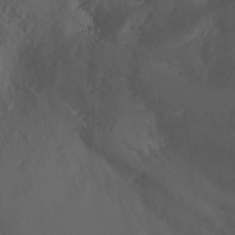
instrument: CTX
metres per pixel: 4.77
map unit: Ht
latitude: -2.6896
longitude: -28.3656
